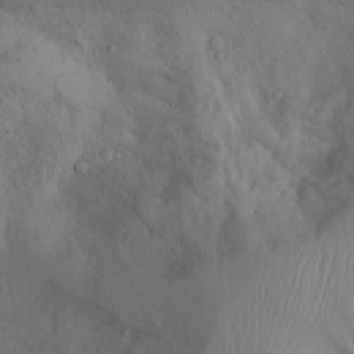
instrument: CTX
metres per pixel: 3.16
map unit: Aa
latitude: 26.1578
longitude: -131.8206
